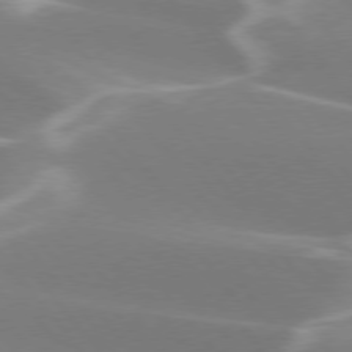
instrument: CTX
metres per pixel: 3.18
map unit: lApd
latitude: 75.6316
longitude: -62.7436
